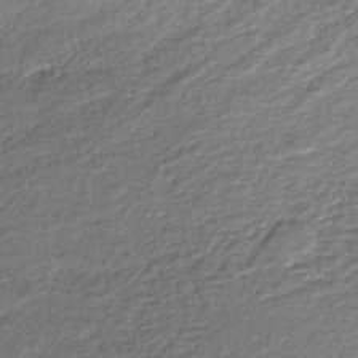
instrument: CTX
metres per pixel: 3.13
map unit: lHb
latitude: -35.5399
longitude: 63.2187
